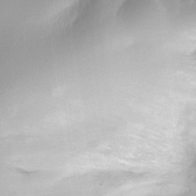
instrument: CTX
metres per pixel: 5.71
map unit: Nhe
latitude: -35.4454
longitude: -144.7813
